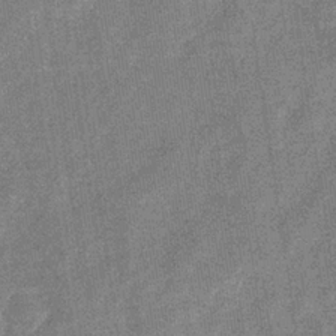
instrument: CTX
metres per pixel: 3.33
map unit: eHb
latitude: -34.0850
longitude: 78.4062
